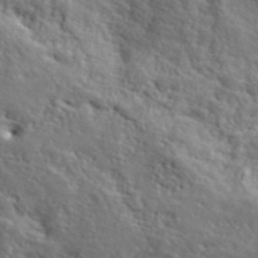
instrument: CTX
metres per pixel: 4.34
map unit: lHvf
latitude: 40.6679
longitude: -86.9136
